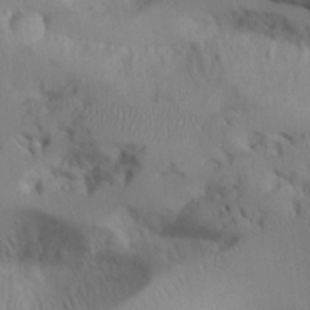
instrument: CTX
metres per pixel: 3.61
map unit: Aa
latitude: 24.9135
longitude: -128.1767
